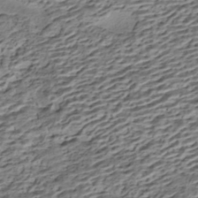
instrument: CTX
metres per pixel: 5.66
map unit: HNhu
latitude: -42.6140
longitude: 105.8044
